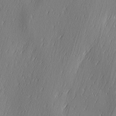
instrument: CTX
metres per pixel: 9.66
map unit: Ave
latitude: 2.8380
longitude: -112.4412
